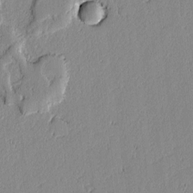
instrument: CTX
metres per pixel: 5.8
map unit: lAvf
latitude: -1.3888
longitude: -107.0081
